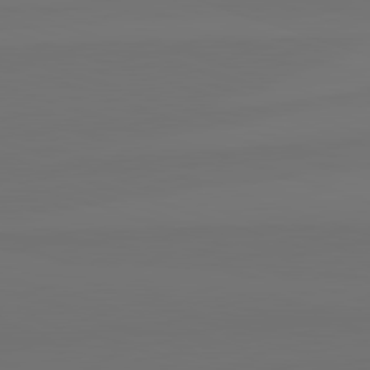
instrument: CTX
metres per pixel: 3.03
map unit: lApd
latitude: 82.6112
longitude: 144.1984
